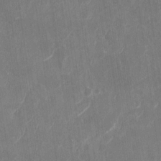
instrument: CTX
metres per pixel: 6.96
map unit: Nhu
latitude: -29.1809
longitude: -71.2537
